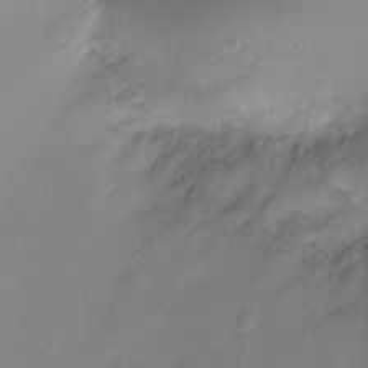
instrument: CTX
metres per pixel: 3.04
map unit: Ht
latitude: -8.4629
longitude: -20.5168
